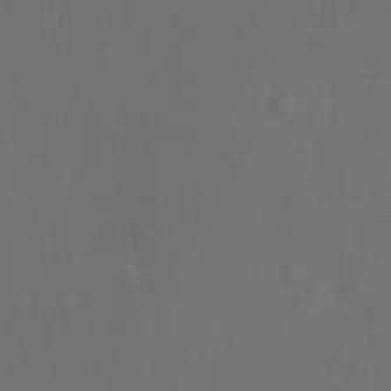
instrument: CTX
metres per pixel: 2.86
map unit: HNhu
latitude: -2.2739
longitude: -0.8380
